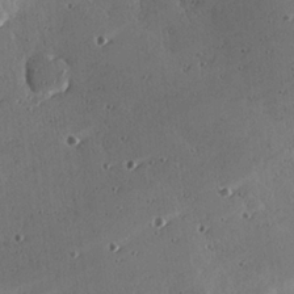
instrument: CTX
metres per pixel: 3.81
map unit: eHh
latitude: 25.3859
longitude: -89.8206
